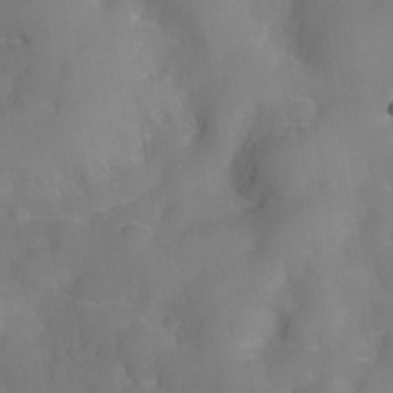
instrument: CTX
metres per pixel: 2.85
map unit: Nve
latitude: -27.3131
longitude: -147.8584
